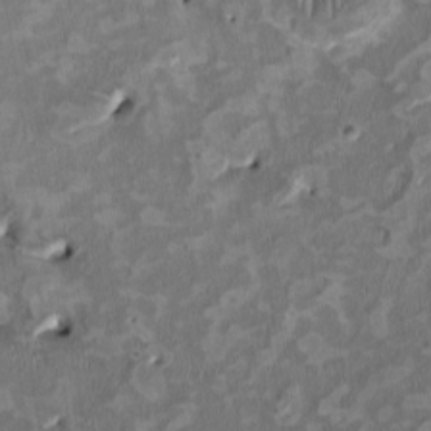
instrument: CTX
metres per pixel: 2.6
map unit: HNhu
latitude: 2.5357
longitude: -4.4601
